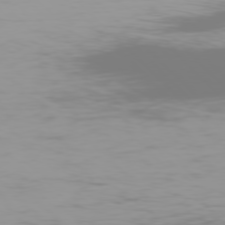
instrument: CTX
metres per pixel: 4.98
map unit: Ap
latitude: -77.6722
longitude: -73.0081
